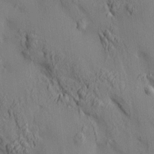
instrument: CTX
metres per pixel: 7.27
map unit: HNhu
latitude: 14.1011
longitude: 11.9556
